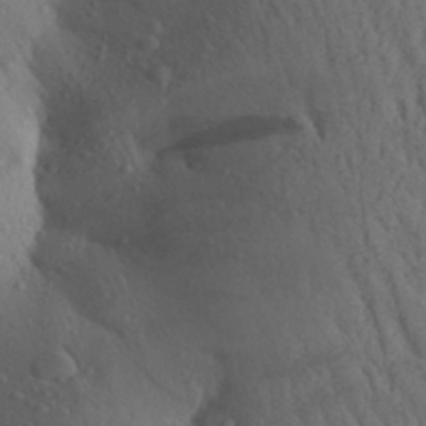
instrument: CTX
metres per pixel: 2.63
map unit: Aa
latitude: 28.2711
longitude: -147.8584
